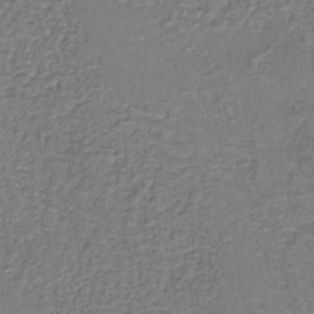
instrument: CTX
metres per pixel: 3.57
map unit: lHb
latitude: -39.0864
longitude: 61.3699
